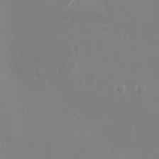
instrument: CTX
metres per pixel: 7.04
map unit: Nhu
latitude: -24.6707
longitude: -72.0444
